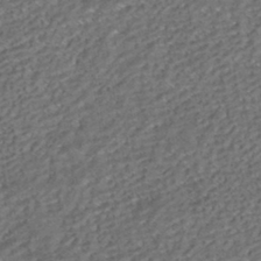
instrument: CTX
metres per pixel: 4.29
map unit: HNhu
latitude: -41.9178
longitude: 107.7289
